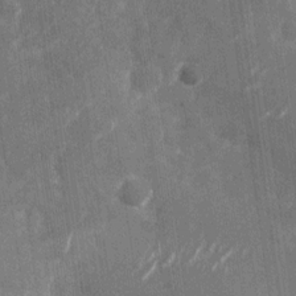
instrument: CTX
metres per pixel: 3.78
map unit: Nhu
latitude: -28.1795
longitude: -74.8758
